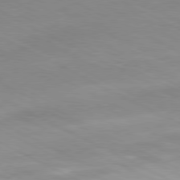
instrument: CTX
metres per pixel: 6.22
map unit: Ap
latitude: -81.1242
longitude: -92.5545
